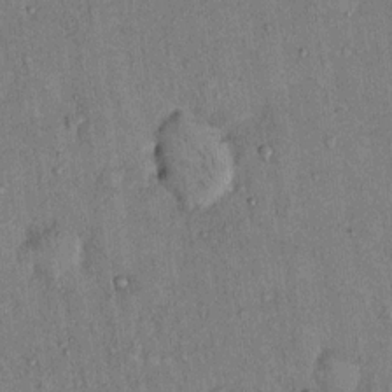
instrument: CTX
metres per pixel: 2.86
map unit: Hto
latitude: 13.1970
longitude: -59.1970
